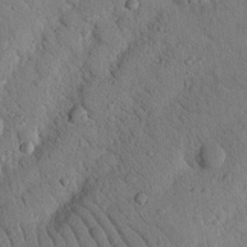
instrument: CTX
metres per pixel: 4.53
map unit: Nhu
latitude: 22.0444
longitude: -76.1577
